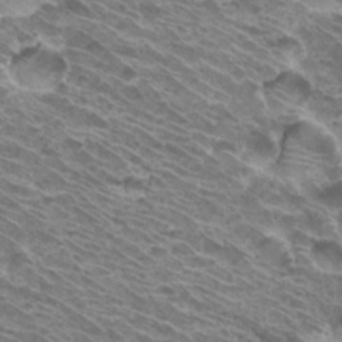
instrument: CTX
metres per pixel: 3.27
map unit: Hto
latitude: 32.8569
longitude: -40.5356
